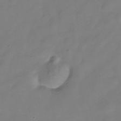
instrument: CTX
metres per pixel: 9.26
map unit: Hve
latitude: -32.4062
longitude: 93.5210
